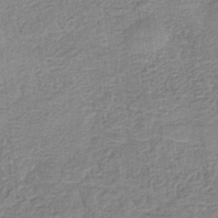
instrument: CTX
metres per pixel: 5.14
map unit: eHb
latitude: -35.8611
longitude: 79.7099
